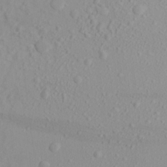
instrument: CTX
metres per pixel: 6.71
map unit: Aa
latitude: 20.1578
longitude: -143.5182
